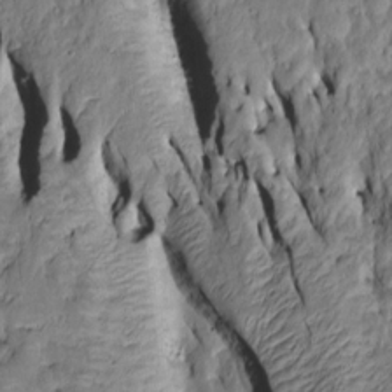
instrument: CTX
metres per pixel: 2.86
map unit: Htu
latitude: -7.8044
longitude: 144.5385
